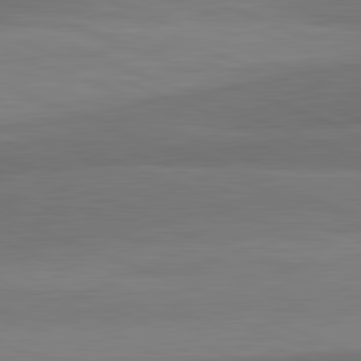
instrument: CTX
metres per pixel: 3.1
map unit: lApd
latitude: 82.3656
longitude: 156.2739
